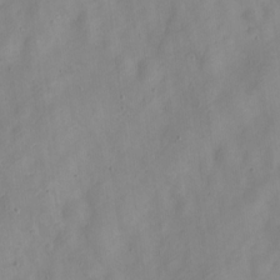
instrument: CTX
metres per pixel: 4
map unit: Nve
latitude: -22.5007
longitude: 106.8408
